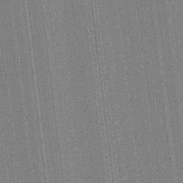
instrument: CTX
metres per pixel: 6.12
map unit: HNhu
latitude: 14.6491
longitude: 13.4832
